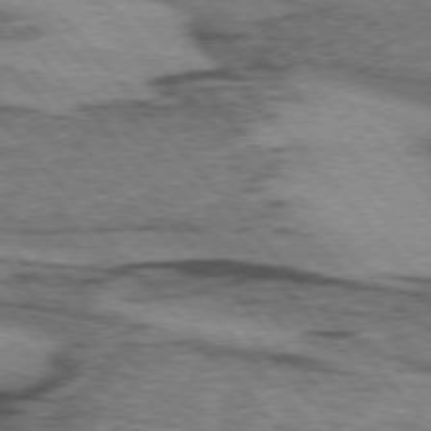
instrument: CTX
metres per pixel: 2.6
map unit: lApd
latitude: 74.6113
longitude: -77.8772
